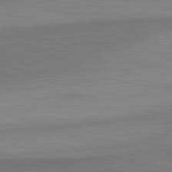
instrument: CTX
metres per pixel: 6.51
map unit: lApd
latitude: 82.5356
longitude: 156.4062
